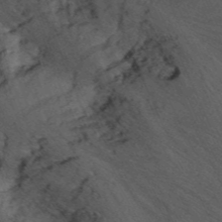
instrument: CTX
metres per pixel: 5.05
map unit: Nhu
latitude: -7.1431
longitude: -65.3860
